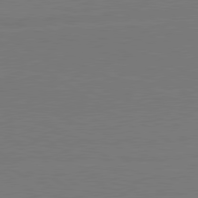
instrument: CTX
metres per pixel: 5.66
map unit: lApd
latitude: 79.9339
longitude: 163.3509
